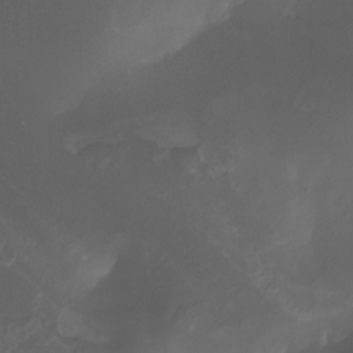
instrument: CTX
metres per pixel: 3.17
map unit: Htu
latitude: -4.8408
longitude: -76.0444
